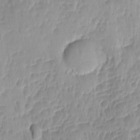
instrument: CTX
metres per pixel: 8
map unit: Ave
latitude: -10.2173
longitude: -119.7827
